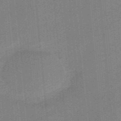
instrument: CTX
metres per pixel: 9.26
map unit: eHb
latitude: -44.5952
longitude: 87.9367
